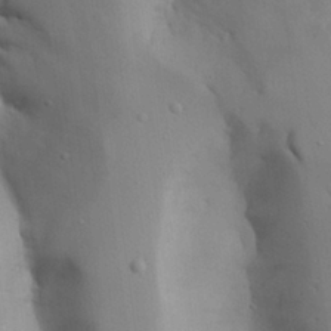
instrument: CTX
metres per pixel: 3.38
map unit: Aa
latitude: 26.6113
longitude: -132.1578
